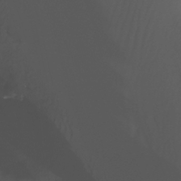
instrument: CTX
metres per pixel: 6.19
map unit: Nhu
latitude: -14.8786
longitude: -53.5371
